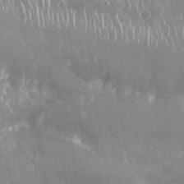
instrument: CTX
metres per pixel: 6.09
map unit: Nhu
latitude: 25.0080
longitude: -60.8380
